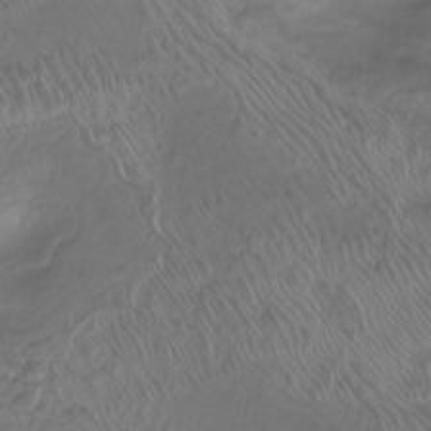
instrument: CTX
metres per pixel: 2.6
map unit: Nhu
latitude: -8.1984
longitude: -93.4615
